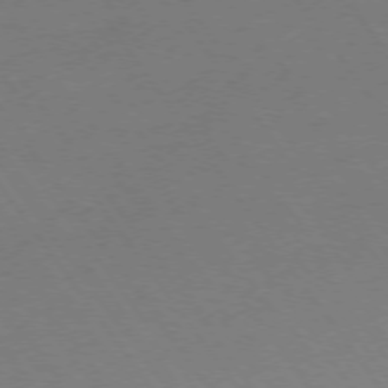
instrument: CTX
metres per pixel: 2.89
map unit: Ap
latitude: -75.7667
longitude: -65.1403
